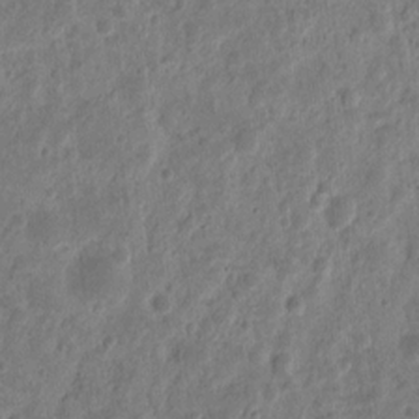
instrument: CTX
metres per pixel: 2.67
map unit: eHh
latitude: 10.0822
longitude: -73.8584
